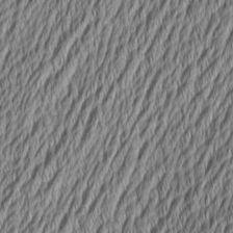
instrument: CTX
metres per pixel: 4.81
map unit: Aa
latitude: 6.5546
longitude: -129.3670
